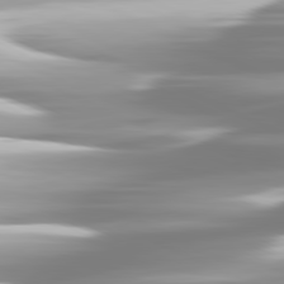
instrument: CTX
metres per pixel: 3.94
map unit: lApd
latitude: 81.3671
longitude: -139.7639
